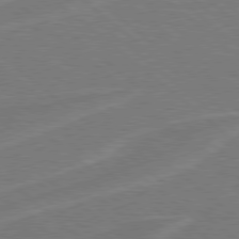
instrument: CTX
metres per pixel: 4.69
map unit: Hpe
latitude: 78.3468
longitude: -153.1026
